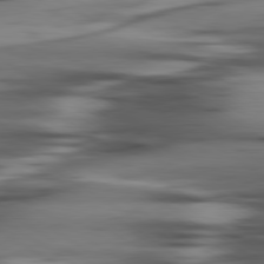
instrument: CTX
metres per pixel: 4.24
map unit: lApd
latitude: 80.1578
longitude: -121.1215
